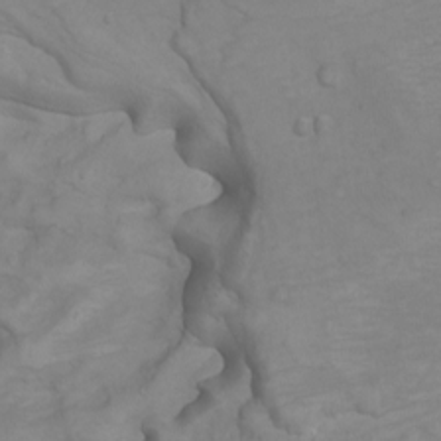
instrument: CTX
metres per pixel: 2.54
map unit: Nhu
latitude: -5.0108
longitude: -80.6113
